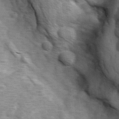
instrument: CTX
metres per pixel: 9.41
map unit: Ave
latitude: 1.0269
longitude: -111.8584
